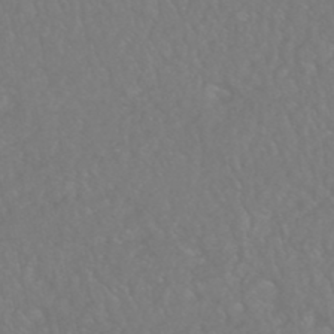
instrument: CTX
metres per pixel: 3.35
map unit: HNhu
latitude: -48.8030
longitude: 101.4076
